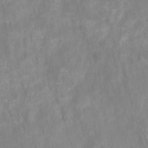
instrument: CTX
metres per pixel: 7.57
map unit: HNhu
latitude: -27.7666
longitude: 73.0108
